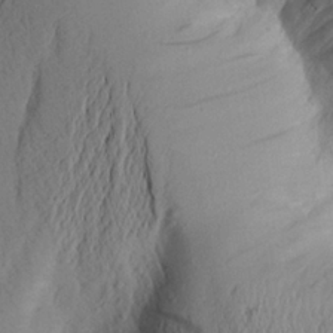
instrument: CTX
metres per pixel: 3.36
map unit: Aa
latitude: 24.7246
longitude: -149.1781
